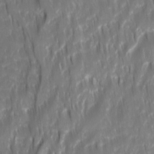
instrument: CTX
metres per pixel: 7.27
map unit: Ave
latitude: 15.4616
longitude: -134.9324
